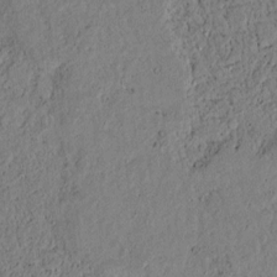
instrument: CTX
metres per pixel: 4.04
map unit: lAvf
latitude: 4.8002
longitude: 167.2565
